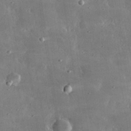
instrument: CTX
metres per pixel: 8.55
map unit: lHvf
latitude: 32.1389
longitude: -90.9703
